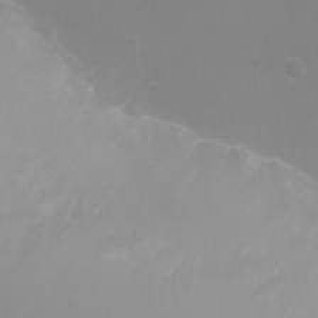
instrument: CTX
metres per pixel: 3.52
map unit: Ht
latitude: -2.1227
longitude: -19.2159
